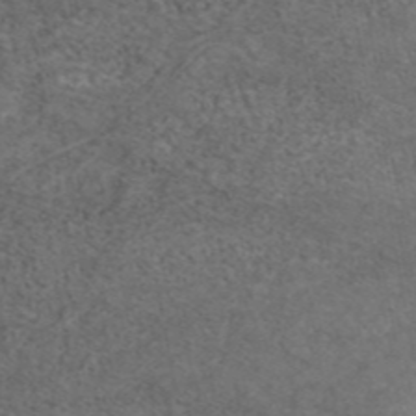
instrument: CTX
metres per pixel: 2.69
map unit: eAb
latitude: 44.6301
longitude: 108.3495
